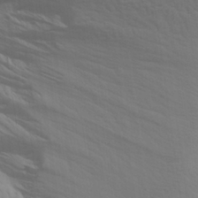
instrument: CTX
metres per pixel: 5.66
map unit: Aa
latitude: 26.1956
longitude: -143.1403
